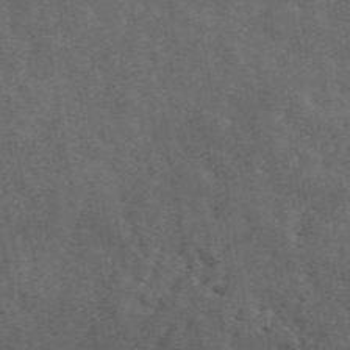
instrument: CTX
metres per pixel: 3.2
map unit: ANa
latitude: 49.7072
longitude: -80.5924
